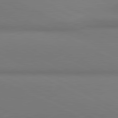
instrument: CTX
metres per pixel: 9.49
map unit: lApd
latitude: 81.0836
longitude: 145.2376
